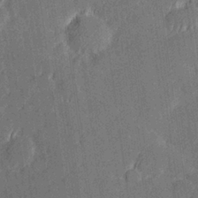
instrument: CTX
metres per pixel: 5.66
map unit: Hve
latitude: 27.0270
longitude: 144.4629
